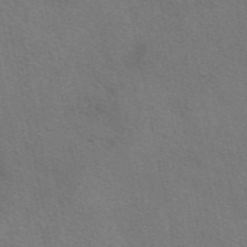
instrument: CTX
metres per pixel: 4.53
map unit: eAb
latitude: 51.3859
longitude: 115.0486
